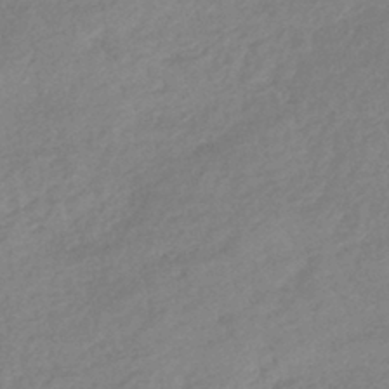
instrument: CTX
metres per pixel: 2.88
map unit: lHb
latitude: -40.1228
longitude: 72.6518
